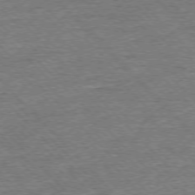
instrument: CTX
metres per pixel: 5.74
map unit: Ap
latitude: -76.7085
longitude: -96.7813
